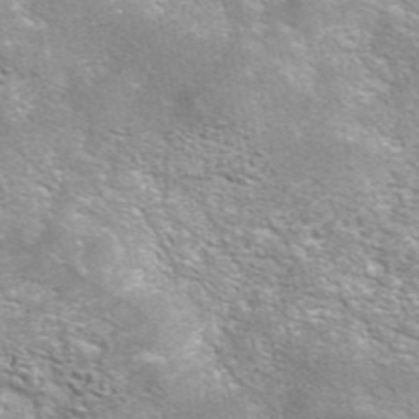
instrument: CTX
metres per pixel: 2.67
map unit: eAb
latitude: 42.4601
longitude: 105.6910
